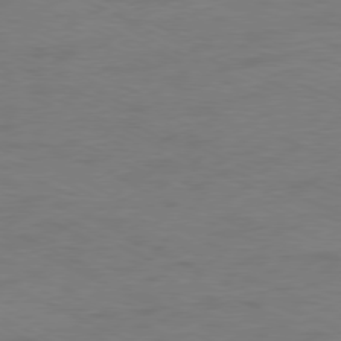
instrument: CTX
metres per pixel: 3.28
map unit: Ap
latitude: -77.9556
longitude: -74.2334
